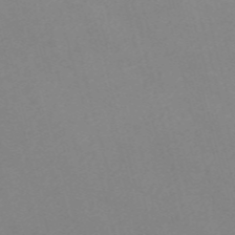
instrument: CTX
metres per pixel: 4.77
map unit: Nve
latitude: -57.9178
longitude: 59.1053
